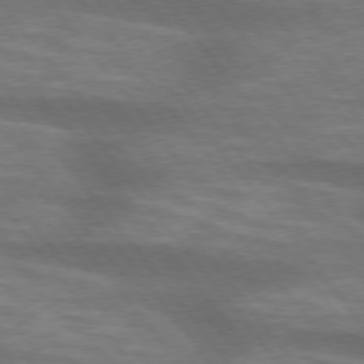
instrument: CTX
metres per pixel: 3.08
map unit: lApd
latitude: 75.1403
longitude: -58.5168
